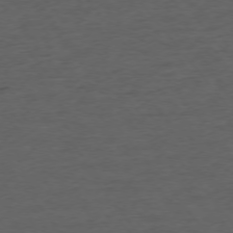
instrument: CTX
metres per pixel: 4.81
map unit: Ap
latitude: -75.7667
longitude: -84.2712
